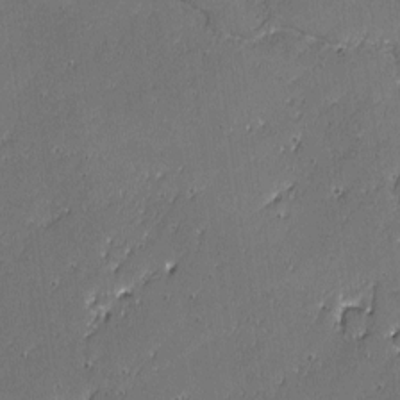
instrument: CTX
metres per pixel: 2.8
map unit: lAvf
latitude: -2.3117
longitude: -107.1970
